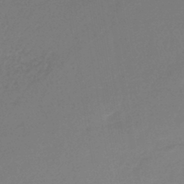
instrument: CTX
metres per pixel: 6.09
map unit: lHb
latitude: -44.7274
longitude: 59.7099
